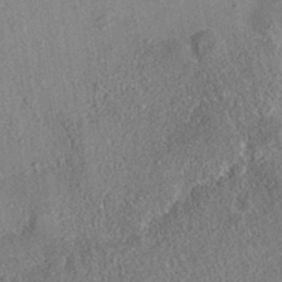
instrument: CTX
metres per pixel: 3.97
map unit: eAb
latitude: 35.8772
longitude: 110.8597
